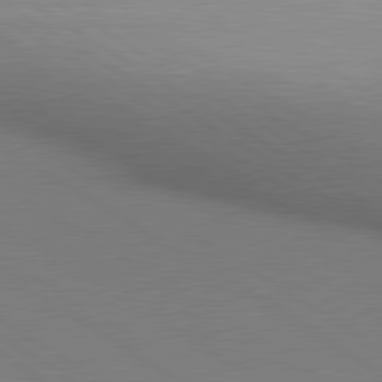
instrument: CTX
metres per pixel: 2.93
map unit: lApd
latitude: 80.2145
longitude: 129.2754
